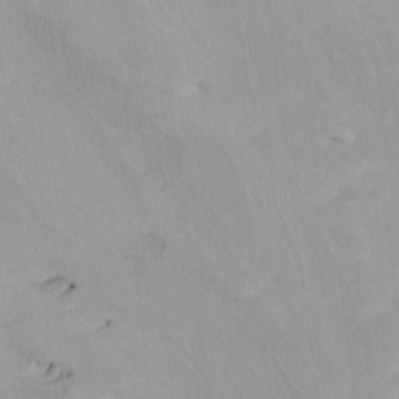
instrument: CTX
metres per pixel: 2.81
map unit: Htu
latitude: -7.4454
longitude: -67.8961
